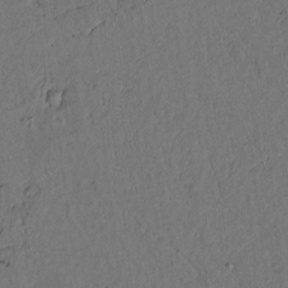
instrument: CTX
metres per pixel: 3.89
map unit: lAvf
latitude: 4.8380
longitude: 169.3131
